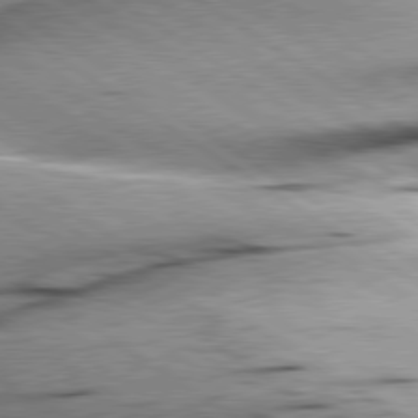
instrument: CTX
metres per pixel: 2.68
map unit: lApd
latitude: 79.5182
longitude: -155.7261
